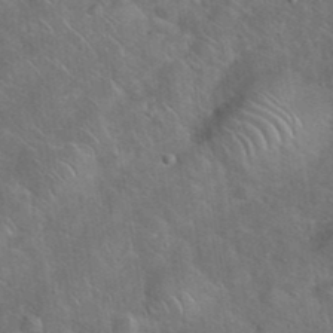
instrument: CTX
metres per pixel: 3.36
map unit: eHh
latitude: 38.1200
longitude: -64.9136
